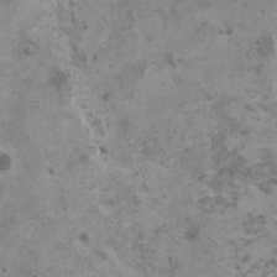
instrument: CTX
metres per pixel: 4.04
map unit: HNhu
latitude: -0.5763
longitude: 2.3117
